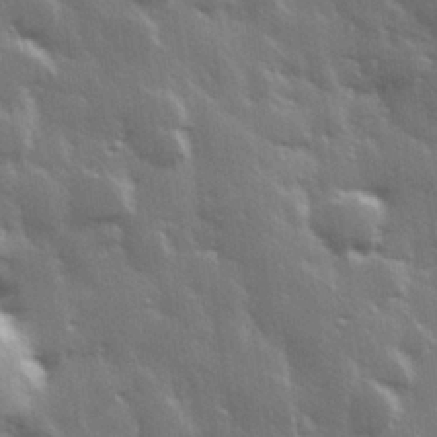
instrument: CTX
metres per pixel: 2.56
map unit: Hve
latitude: 28.8569
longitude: 147.8989
